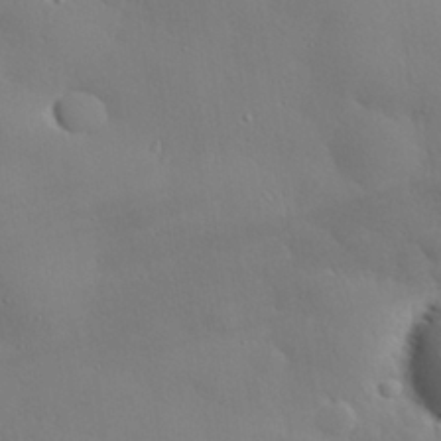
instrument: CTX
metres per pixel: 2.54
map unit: eHh
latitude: 29.7260
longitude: -82.5734
